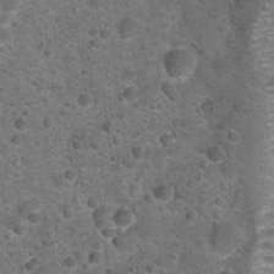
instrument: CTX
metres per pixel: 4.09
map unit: Hto
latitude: 22.8002
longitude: -49.8205
